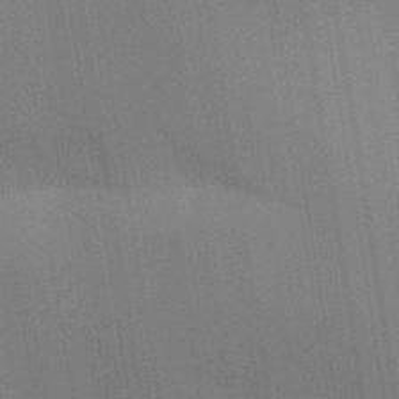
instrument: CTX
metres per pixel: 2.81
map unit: Aa
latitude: 32.9703
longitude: -143.3860
